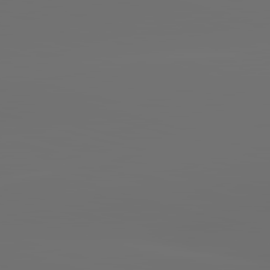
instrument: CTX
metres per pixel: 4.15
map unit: lApd
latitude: 83.7071
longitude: -127.5182
